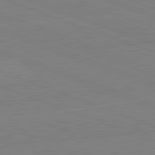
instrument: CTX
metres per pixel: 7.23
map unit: lApd
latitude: 82.1577
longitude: -158.3278
